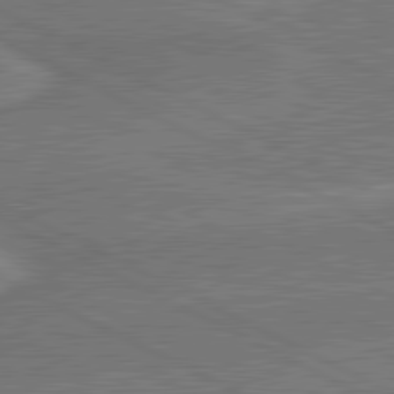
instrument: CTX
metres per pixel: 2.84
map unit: lApd
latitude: 81.0836
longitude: 141.4643
